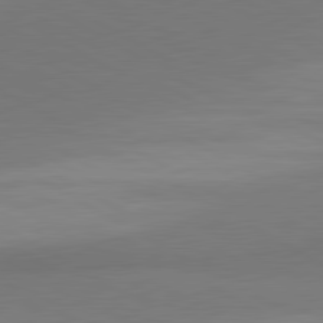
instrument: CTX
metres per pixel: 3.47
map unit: lApd
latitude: 81.1025
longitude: 159.5021
